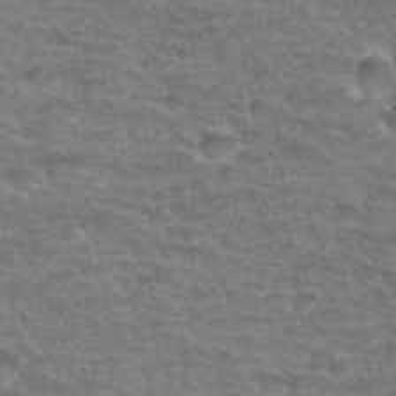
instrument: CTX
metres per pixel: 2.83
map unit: Hto
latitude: 34.2333
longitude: -44.0822
